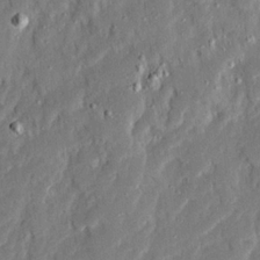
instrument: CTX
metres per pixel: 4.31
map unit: Ave
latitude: 22.5735
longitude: -130.0444
